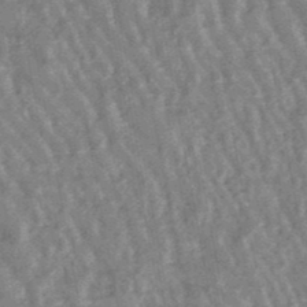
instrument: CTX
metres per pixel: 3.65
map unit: lHb
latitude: -48.1228
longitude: 79.3698
